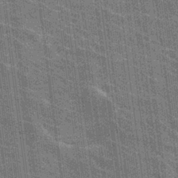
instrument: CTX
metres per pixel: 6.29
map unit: Hto
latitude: 27.0081
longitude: -41.2725
